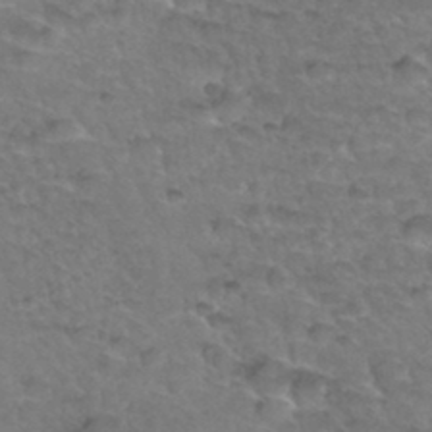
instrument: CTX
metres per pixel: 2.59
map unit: Hto
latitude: 34.5545
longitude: -46.9703
